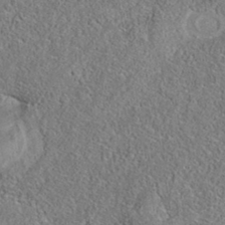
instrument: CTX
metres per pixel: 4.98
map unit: eAb
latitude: 35.8961
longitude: 106.7463
